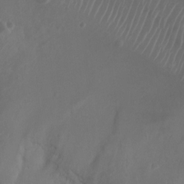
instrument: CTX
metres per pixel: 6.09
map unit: Ht
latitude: -1.3132
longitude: -18.8380
